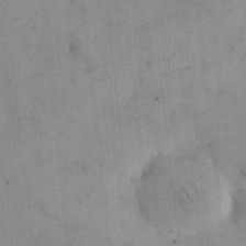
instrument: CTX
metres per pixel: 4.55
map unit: eHh
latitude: 24.4412
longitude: -64.9892
